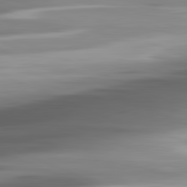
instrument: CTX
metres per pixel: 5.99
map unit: lApd
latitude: 81.8394
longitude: -140.5545
